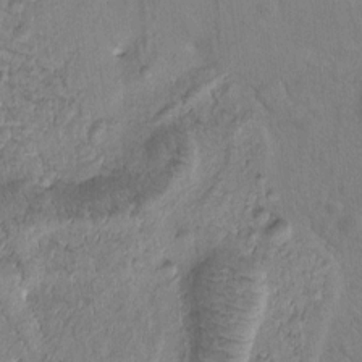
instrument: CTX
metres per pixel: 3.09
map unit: Htu
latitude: -0.7086
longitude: 172.1417
